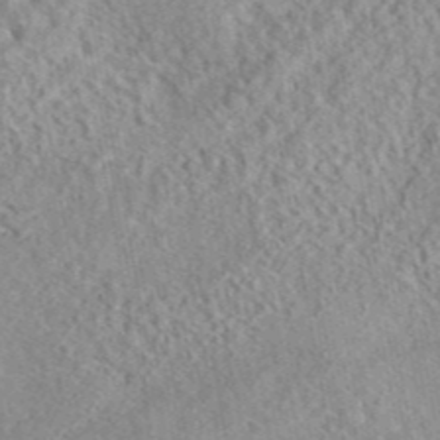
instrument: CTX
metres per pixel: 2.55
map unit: eAb
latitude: 44.1200
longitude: 116.5762
